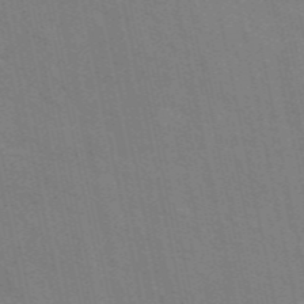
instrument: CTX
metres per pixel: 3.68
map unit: ANa
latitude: 48.6868
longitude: -75.8961
